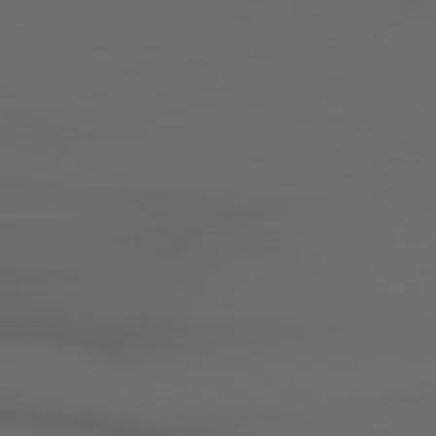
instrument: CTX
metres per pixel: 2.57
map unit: Hpe
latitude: 78.7058
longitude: -163.1026
